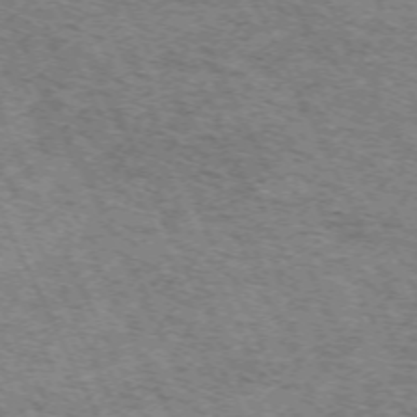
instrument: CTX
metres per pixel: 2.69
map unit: Hpe
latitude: -70.9731
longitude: 11.1242
